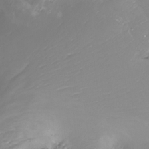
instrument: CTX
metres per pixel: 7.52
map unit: Ht
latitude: -16.2740
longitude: -49.8205
